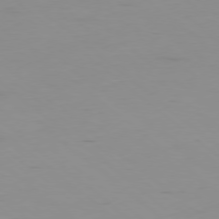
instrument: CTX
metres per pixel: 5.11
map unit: Hpe
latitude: -78.5762
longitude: 12.8975
